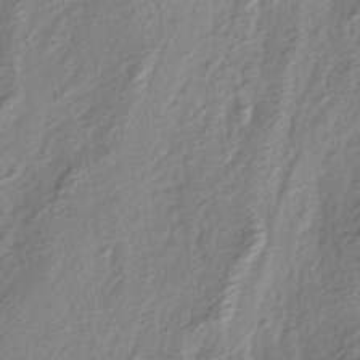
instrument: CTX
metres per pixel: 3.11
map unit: lAa
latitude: -4.6896
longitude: -123.2726
